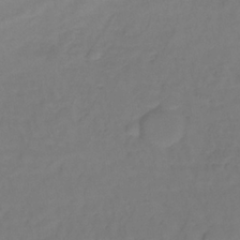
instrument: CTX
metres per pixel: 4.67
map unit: lHb
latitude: -35.2754
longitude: 64.3307
